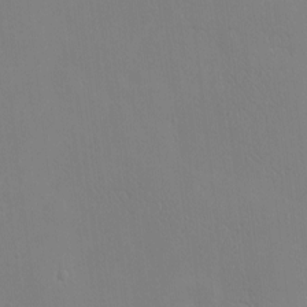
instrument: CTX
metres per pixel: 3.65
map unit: eHh
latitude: -3.4454
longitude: 19.5588
